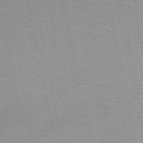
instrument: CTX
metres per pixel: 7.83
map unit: HNb
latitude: -49.1809
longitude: -48.3656
